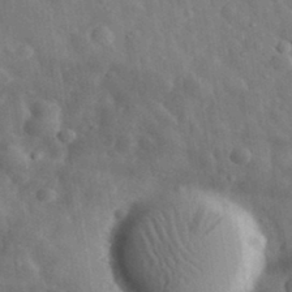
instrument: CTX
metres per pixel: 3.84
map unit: eHh
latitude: 32.0444
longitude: -74.4034
